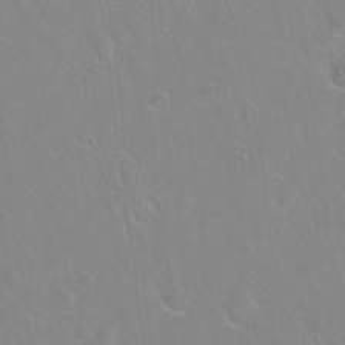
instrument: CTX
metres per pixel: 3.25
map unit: Hto
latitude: 22.2711
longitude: -52.2712
